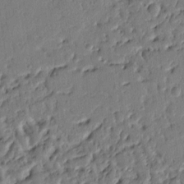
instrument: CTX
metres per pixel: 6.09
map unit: Ht
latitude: 8.7624
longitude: -77.7449
